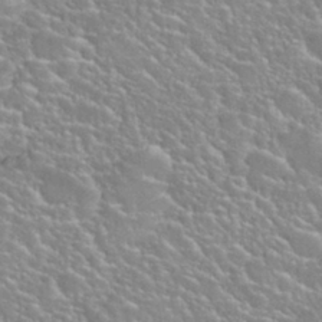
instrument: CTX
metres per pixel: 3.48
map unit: Nhu
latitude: 27.7639
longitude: -51.3859
